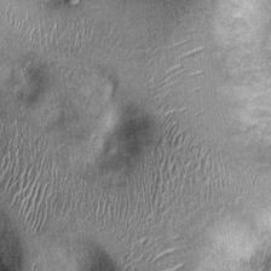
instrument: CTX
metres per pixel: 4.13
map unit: Ht
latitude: -0.1606
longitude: -12.6302
